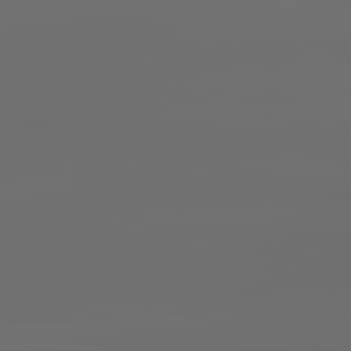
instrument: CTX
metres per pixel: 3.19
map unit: lApd
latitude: 83.7827
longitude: -131.0837
